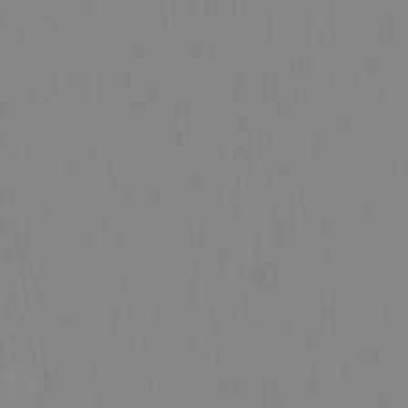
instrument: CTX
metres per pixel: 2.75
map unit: eHh
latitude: -4.2172
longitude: 14.6519
